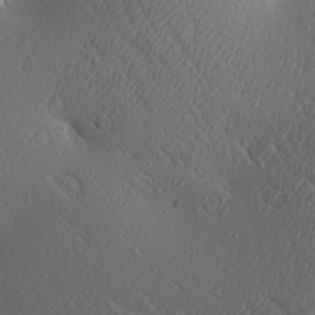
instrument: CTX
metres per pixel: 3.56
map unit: Aa
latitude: 27.1403
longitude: -144.7624
